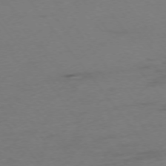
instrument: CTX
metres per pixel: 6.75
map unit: Ap
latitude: -75.4077
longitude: -73.0459
